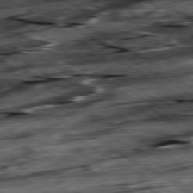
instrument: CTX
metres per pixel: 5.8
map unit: Hpe
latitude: -79.2942
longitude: -20.0822
